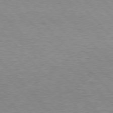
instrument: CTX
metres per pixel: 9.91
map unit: Hpe
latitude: 76.7246
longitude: -152.5168
